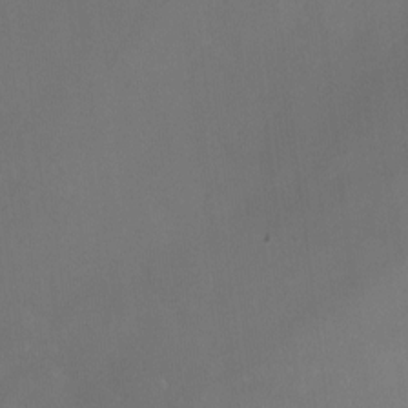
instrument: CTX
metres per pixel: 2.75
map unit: HNhu
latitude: -2.1038
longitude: -7.4615
